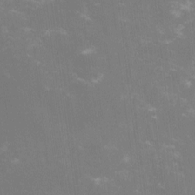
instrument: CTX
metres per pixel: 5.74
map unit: lHvf
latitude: -14.4251
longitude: -100.9703
